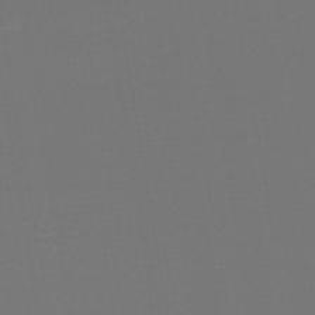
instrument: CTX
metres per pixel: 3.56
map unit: lHb
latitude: -43.7099
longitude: 65.9367
